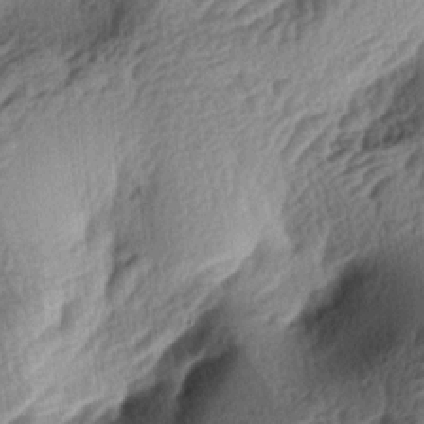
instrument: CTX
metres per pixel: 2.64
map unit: lAa
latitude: -4.8030
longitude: -124.1389
